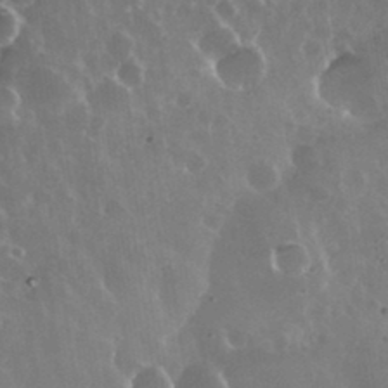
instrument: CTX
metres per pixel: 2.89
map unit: eHh
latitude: 34.2144
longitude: -58.0822
